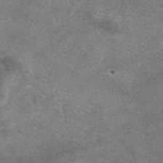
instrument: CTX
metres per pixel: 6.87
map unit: eAb
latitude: 47.5183
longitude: 125.0675
